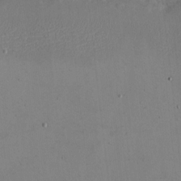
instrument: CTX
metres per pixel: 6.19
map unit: eHh
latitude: -5.1998
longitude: -82.7813
